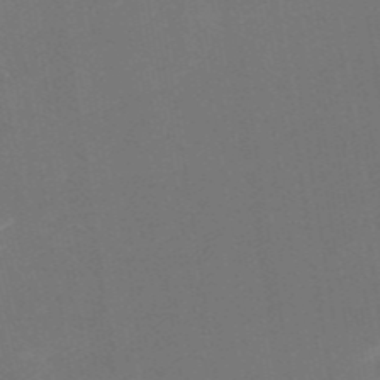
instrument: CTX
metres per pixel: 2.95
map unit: HNb
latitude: -51.5399
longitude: -48.7246
